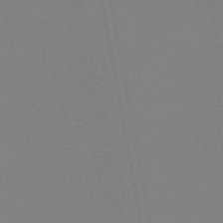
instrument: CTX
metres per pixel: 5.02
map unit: lHb
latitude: -45.6155
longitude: 74.7841
